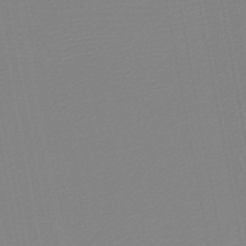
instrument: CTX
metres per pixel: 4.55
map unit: lHb
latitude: -46.4440
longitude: 74.1228
